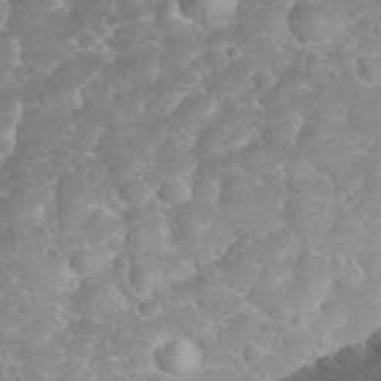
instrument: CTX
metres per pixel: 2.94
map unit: eHh
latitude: 32.5546
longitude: -63.2537
